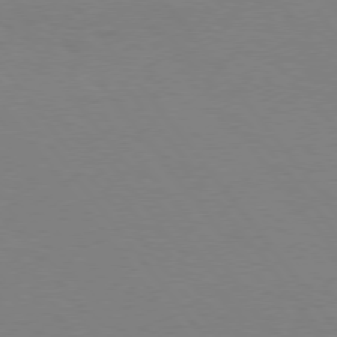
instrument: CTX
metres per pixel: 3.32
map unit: Hpe
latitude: 75.3671
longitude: -144.3467
